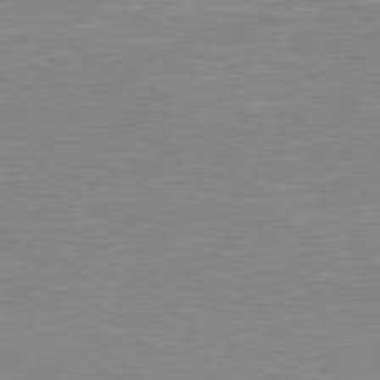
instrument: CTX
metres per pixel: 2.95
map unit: Hpe
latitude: 78.0633
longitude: -125.7827
